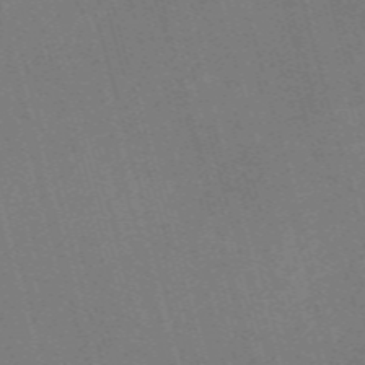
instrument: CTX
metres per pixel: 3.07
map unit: Nve
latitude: -59.1620
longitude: 62.8219
